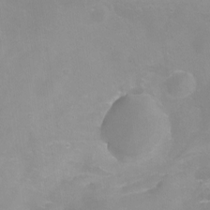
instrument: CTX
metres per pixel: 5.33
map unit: Nhu
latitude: -6.1794
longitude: -49.7828
